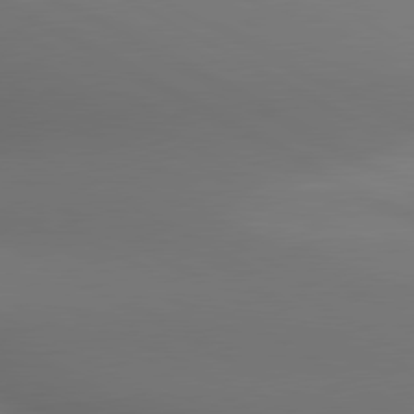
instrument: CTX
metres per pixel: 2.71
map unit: lApd
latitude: 80.6868
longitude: 136.6140
